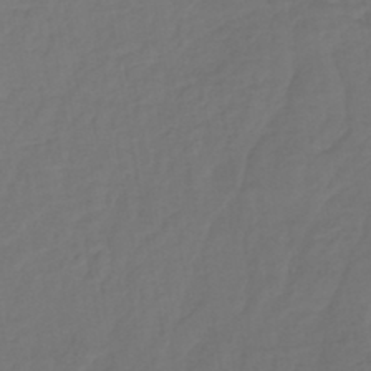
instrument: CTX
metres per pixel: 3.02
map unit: lHb
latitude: -43.5021
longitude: 65.9556
